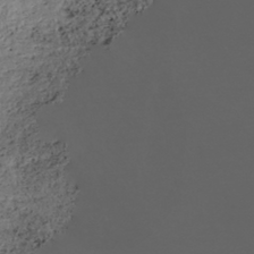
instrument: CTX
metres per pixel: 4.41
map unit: ANa
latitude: -43.1620
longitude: 107.9367
